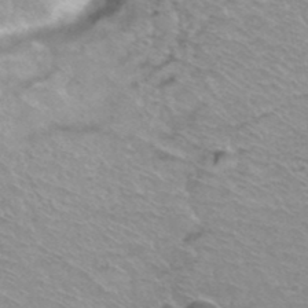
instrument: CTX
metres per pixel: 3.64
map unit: Hto
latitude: 38.5357
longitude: -42.2901
